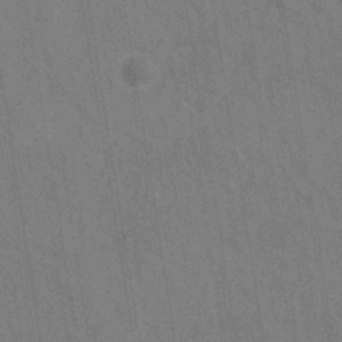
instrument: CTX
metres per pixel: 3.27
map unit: eHh
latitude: -39.4832
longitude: -26.7813
